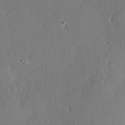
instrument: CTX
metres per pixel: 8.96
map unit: Hve
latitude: 25.2348
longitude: -93.4993
